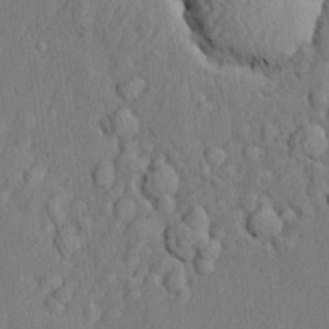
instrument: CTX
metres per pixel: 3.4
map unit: lHvf
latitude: 22.1011
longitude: 142.4440
